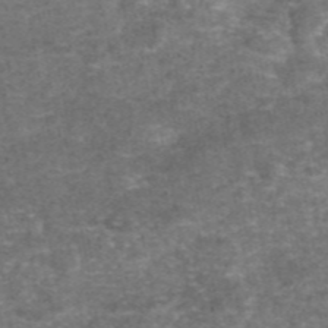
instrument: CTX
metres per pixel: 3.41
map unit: eAb
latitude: 46.7624
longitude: 104.6140
